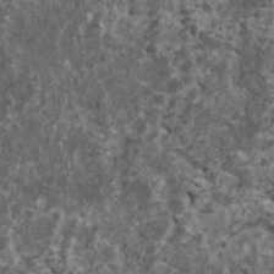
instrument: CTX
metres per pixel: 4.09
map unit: HNhu
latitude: 1.8772
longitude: 4.2550
